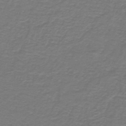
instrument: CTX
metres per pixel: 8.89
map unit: lHb
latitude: -42.4062
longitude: 56.4440
